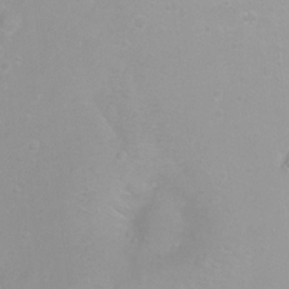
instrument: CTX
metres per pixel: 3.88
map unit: Ht
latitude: -8.4629
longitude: -35.7260
